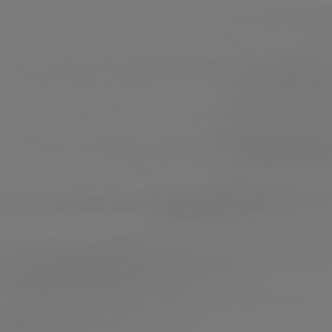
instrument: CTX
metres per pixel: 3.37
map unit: lApd
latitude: 79.1781
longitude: -136.6302
